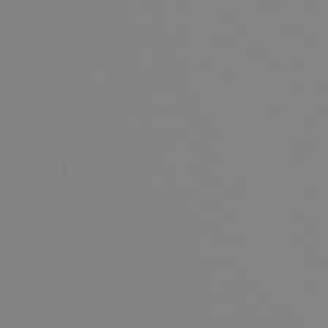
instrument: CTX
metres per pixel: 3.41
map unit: lHb
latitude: -49.2754
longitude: 81.8423
